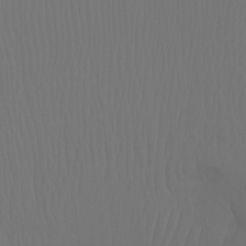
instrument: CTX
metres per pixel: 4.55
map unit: Ht
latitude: -7.6910
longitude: -31.3104
